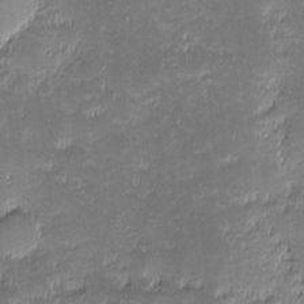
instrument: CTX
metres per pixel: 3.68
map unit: eHh
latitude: -1.8801
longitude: -85.9339
